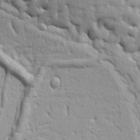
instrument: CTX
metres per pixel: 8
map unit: Ht
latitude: 9.1214
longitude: -76.6301
